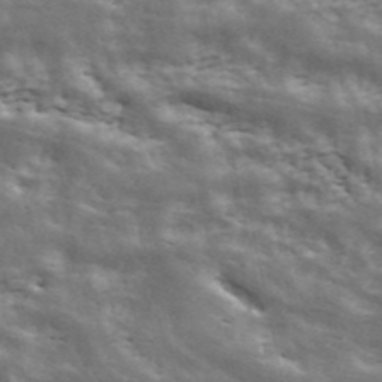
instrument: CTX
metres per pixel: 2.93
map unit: ANa
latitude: 42.6680
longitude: 47.1053
